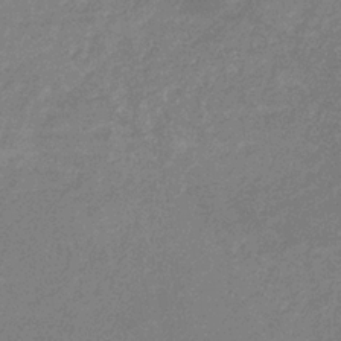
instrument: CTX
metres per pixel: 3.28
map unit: lHb
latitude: -32.6141
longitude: 69.3131
